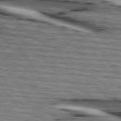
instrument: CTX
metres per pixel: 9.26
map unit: lApd
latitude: 74.5735
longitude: -73.7261
